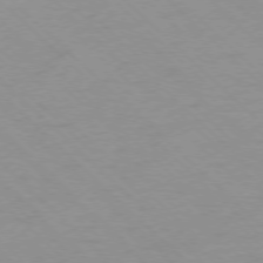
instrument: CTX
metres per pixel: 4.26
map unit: Ap
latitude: -77.3321
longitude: -84.9325
